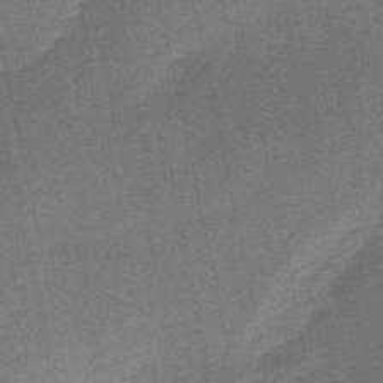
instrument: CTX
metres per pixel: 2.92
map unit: HNb
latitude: -52.0661
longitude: -46.4601
